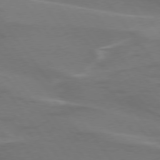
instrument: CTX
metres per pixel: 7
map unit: lApd
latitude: 75.1592
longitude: -62.4790
